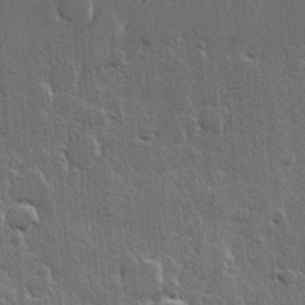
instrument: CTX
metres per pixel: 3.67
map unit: Hve
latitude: 22.4034
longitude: 147.5210
